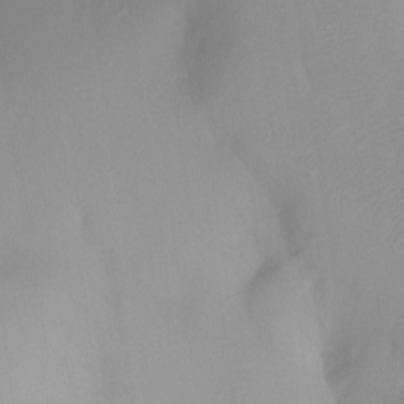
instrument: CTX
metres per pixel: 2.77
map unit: Ht
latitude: -6.6707
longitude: -30.4034
